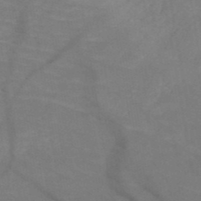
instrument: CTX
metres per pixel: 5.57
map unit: HNb
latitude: -50.6140
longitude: -44.9513
